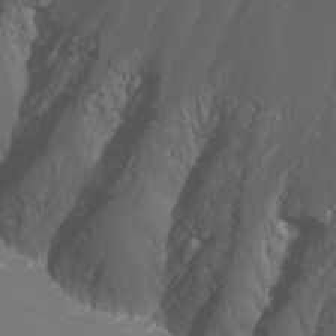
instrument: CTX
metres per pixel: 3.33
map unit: Nhu
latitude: -5.9556
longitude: -88.8002
